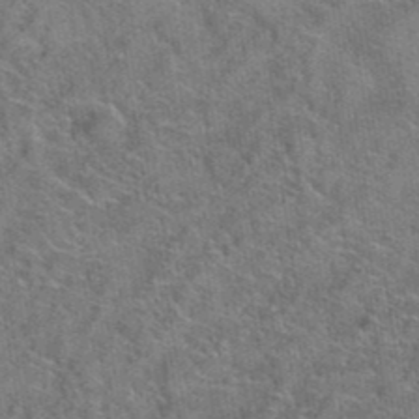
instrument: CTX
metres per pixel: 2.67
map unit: Hto
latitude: 39.6505
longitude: -43.0270
